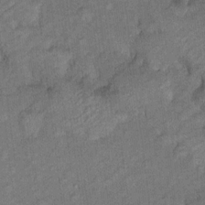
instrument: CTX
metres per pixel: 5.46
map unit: Hto
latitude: 7.7450
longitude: -37.0081
